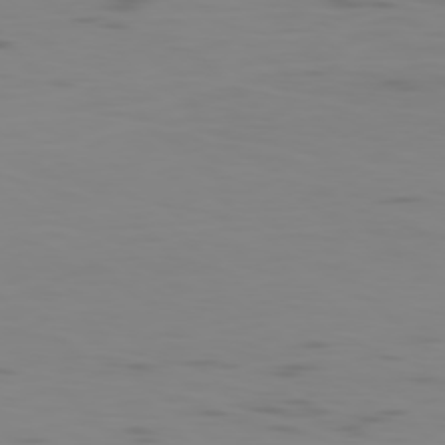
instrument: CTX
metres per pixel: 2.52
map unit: Ap
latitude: -79.2187
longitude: -71.9717
